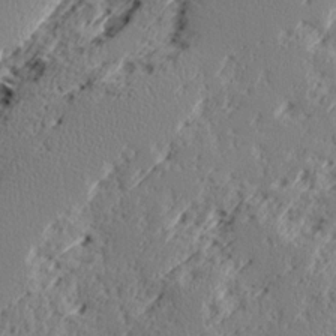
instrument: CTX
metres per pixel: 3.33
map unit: Ave
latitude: 16.7246
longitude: -138.1767
